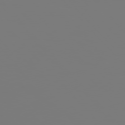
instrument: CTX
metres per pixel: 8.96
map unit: Hpe
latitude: 76.2144
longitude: -136.1200
